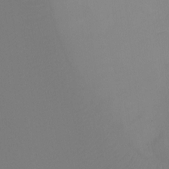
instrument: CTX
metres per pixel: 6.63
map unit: Ht
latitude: -9.3887
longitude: -33.1025
